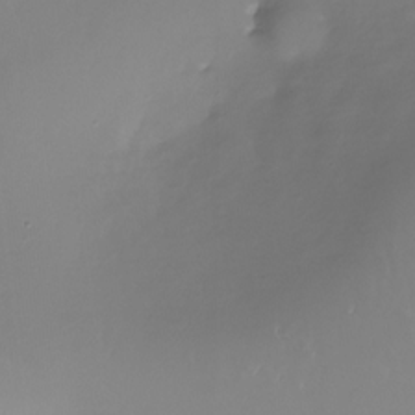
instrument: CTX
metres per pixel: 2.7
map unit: Nhu
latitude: -28.4629
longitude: -79.5560
